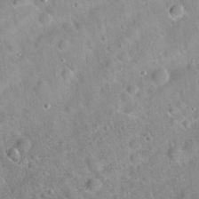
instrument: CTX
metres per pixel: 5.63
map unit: Hto
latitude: 20.3279
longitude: -52.8569
